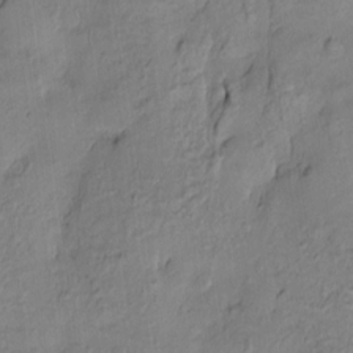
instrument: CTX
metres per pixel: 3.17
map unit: Hve
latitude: -10.4062
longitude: 176.4062
